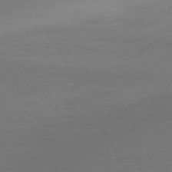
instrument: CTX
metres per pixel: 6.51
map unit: Ap
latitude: -74.8030
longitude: -69.7072
